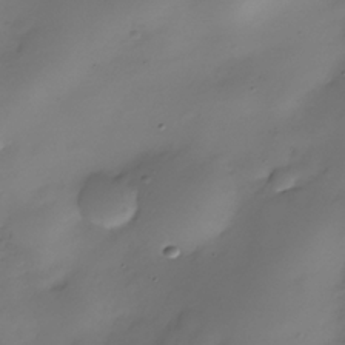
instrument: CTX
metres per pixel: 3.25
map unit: Nhe
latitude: -36.9163
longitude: -117.1781
